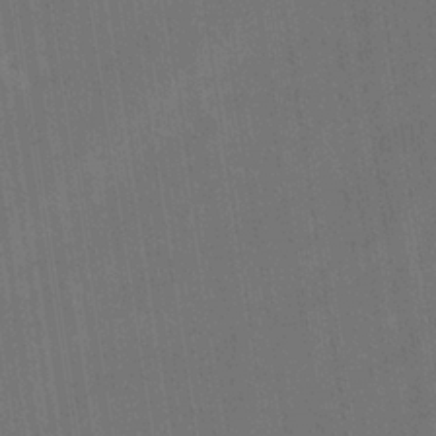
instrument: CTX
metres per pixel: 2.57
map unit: eHb
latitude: -34.3306
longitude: 73.7666
